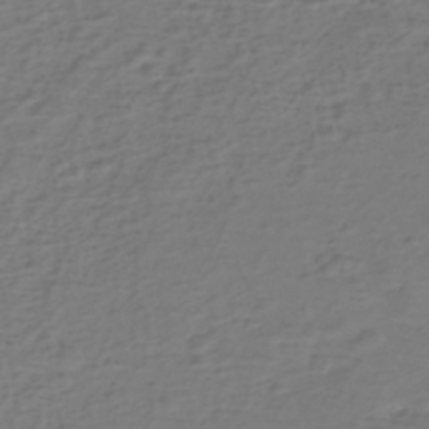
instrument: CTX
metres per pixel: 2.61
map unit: eHh
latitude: -39.5777
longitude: -27.5182
